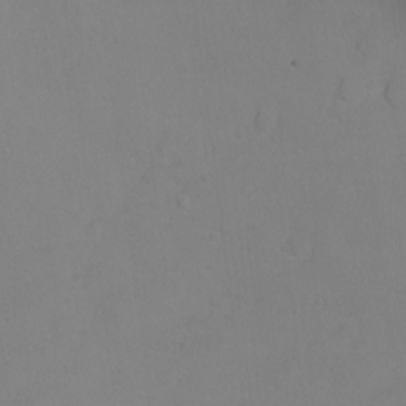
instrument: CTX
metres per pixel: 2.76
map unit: Ht
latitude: 1.0458
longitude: -35.4048
